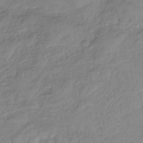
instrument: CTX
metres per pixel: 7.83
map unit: HNb
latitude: -32.9164
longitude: 63.8800
